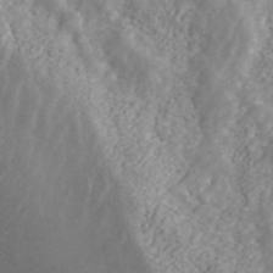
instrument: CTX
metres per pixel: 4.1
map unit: ANa
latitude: 44.9325
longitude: 23.7478
